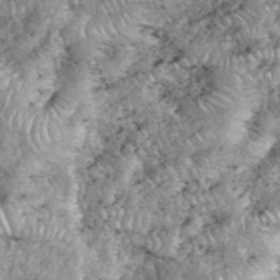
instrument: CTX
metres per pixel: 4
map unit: eHh
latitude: 38.6301
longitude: -56.6679
